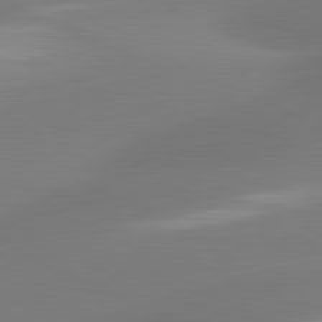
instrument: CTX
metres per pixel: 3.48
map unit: lApd
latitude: 81.5560
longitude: -163.0459
